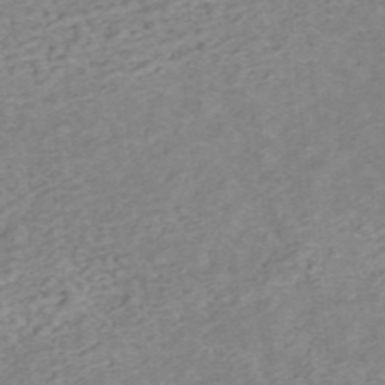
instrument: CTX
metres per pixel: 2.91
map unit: ANa
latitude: 45.5371
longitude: 22.4440
